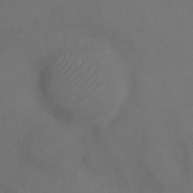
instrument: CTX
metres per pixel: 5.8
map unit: Ht
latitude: -11.2376
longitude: -20.6869
